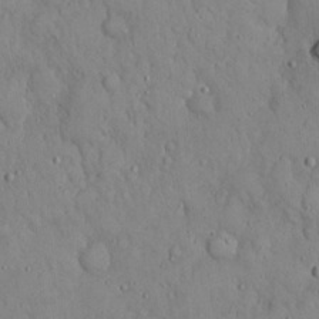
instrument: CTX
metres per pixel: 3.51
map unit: Hto
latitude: 18.4601
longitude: -60.4790
